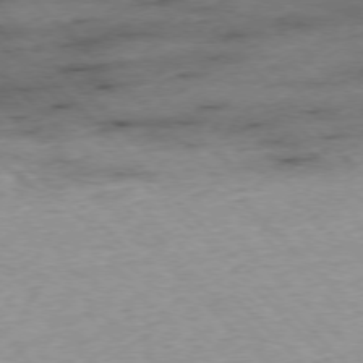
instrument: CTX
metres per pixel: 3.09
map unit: Ap
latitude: -76.7463
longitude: -87.1781
